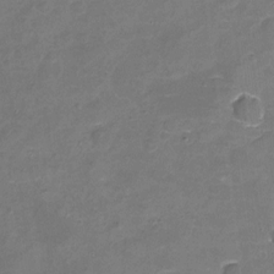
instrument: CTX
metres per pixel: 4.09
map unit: Nhu
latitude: -18.5196
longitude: -56.4601
